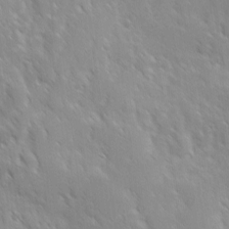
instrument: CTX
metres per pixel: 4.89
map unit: Ave
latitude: 9.4238
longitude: -103.8205
